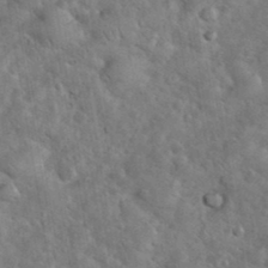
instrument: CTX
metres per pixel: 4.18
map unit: eHh
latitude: 37.1781
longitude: -64.4034
